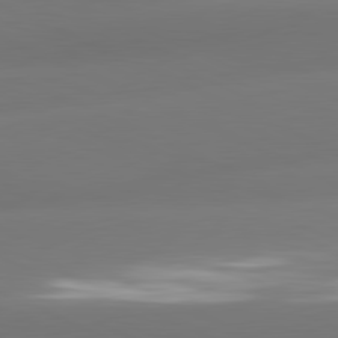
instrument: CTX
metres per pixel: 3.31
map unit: lApd
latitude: 81.1781
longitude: -160.2522
